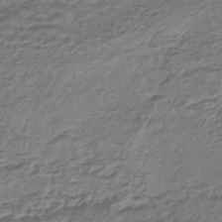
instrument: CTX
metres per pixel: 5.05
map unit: HNhu
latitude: -43.7477
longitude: 103.6344
